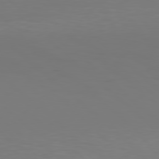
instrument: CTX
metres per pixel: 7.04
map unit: Hpe
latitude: 77.6505
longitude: -135.3670
